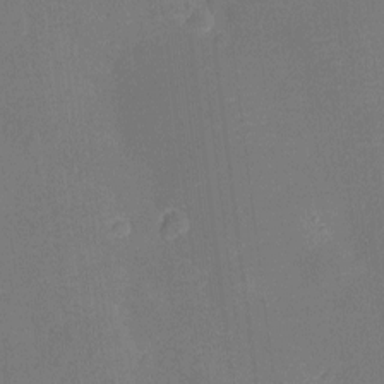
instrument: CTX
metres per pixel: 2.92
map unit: Ht
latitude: -11.2754
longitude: -23.4615
